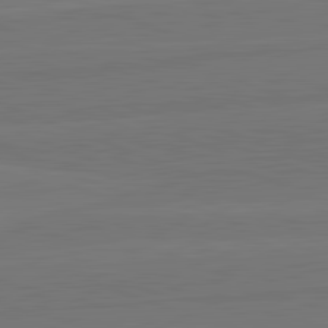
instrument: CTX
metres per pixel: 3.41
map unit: lApd
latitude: 82.5356
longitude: 165.5399
